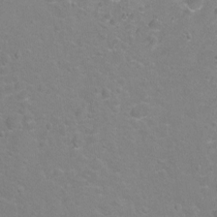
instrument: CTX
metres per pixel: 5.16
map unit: Hto
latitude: -5.0864
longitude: -35.3481
